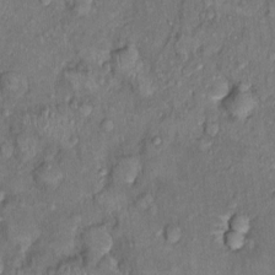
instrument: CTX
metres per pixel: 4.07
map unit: Nhu
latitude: 0.6301
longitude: -14.5168
